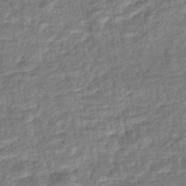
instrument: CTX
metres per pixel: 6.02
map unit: eHb
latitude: -36.8030
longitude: 79.6721
